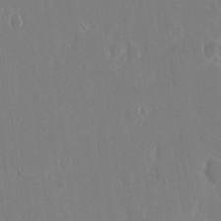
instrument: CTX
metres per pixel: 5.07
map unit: eHh
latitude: 14.4979
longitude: -71.8961
